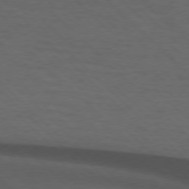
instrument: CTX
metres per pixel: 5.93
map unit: lApd
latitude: 75.6127
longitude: -83.8016
